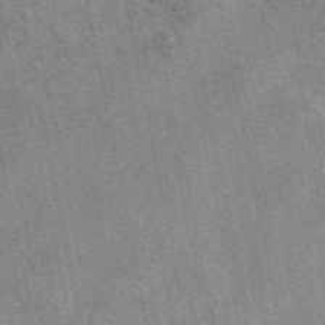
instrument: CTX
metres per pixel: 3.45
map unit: eAb
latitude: 48.6679
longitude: 104.8597
